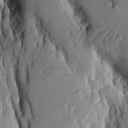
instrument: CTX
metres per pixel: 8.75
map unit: Aa
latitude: 9.7639
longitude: -126.3467
